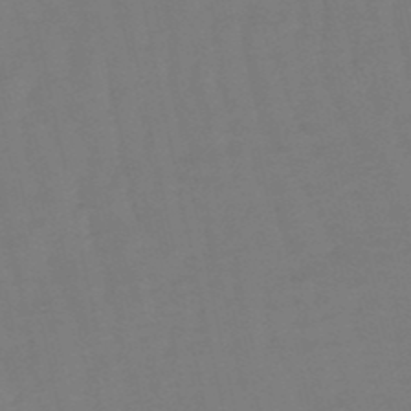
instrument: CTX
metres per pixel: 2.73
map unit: eHb
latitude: -50.3495
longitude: 77.5777
